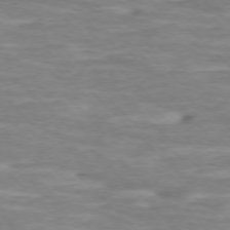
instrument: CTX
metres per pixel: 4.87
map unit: Ap
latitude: -76.6707
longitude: -78.1578
